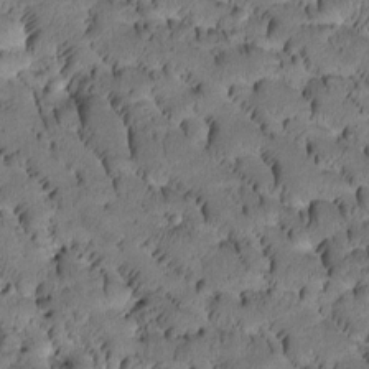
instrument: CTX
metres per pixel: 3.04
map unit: Htu
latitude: -3.5588
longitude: 172.3117
